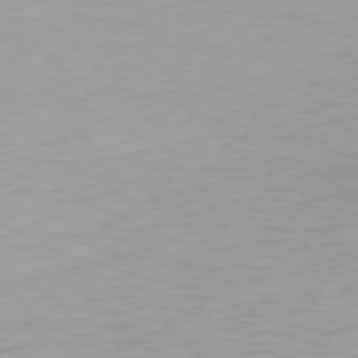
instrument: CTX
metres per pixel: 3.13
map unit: Hpe
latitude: 77.6505
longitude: -162.7813
